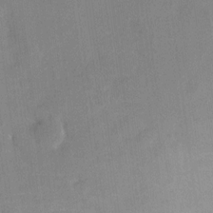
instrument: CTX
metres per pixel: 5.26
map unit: HNhu
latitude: 7.8016
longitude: 2.8974
